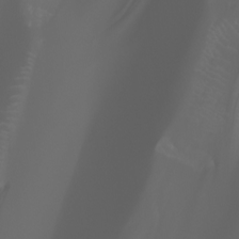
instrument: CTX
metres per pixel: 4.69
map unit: Aa
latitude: -6.4251
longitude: -72.5357
